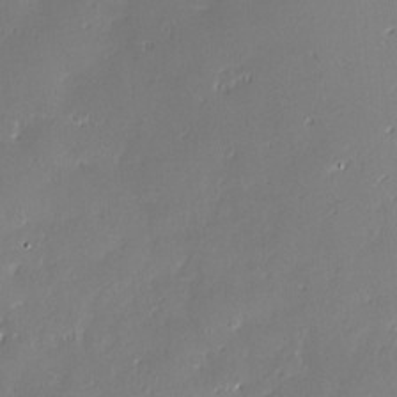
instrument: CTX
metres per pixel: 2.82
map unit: Nve
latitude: -8.0850
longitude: 173.1242
